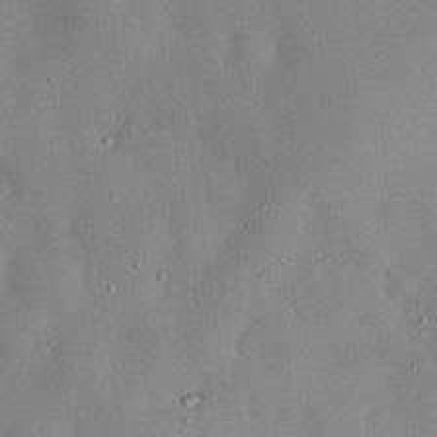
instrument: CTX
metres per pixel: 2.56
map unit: Nhu
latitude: 29.0080
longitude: -69.2537
